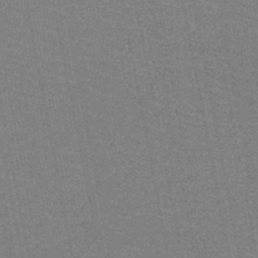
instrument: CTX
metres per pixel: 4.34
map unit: HNb
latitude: -48.7463
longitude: -41.3292
